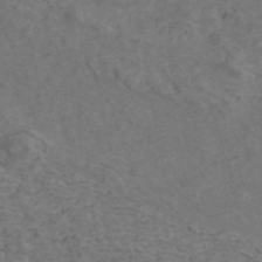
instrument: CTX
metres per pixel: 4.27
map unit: ANa
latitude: 42.7624
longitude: 29.6722
